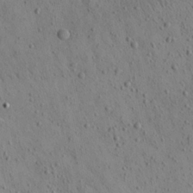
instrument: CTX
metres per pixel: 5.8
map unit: Aa
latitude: 22.5357
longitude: -142.7435
